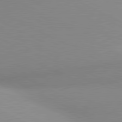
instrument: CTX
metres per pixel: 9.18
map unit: lApd
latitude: 80.8380
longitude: 134.3117
